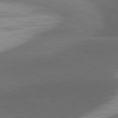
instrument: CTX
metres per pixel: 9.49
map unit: lApd
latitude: 81.5749
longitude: 133.5966
